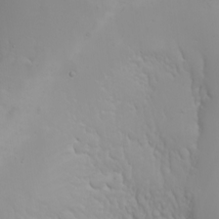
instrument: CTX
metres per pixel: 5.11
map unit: Nhu
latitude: -6.5951
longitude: -88.3846
